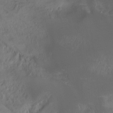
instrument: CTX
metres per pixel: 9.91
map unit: Nhu
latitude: -7.0864
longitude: -49.9528
